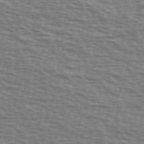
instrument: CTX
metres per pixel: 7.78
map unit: Ave
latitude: 38.3845
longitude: -113.3482
